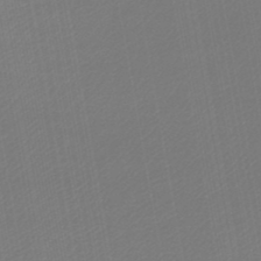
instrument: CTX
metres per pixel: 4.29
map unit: lHb
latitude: -46.2928
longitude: 67.2943
